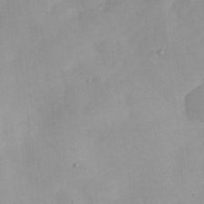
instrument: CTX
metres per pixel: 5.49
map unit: eHh
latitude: 26.4034
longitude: -65.6694
